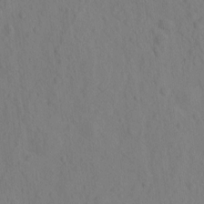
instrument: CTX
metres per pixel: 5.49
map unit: eHh
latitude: -1.1432
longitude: 17.8612
